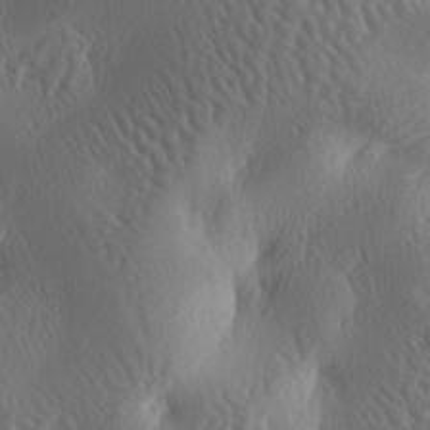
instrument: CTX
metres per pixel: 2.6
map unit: lAa
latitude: -7.1809
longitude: -128.6490
